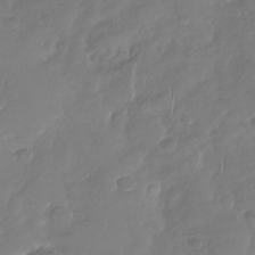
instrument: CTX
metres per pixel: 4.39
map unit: Nhu
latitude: -29.9178
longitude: -61.0458
